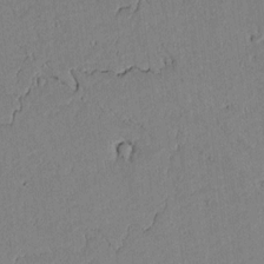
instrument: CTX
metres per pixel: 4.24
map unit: lAvf
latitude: 5.6694
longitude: 169.0864
